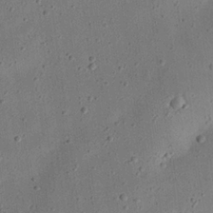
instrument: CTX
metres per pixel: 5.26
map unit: eHh
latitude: 24.4601
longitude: -68.9325
